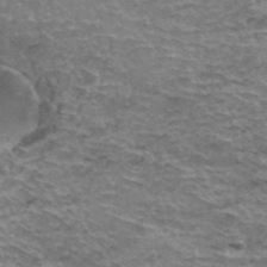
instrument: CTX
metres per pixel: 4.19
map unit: Hto
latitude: 37.4049
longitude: -43.1781
